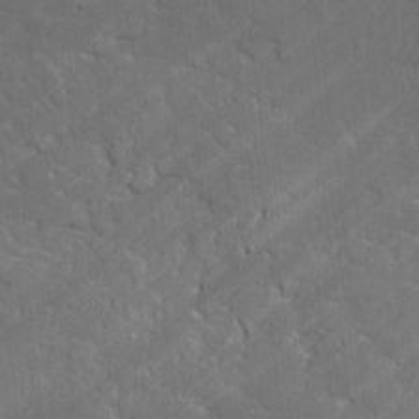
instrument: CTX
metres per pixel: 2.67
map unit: lAvf
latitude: -0.9731
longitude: -105.9528
